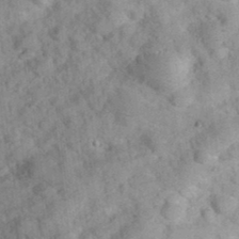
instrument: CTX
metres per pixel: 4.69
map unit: Hve
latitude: 32.1200
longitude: 151.4832
